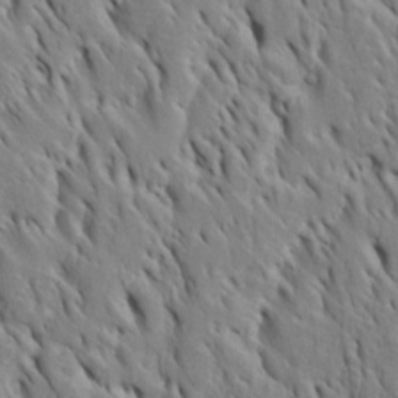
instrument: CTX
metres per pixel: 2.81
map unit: Htu
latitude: -4.1416
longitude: 151.6721
